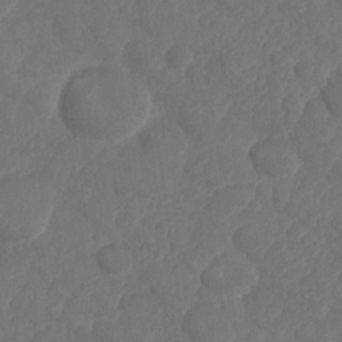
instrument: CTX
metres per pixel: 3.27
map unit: HNhu
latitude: -25.1620
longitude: 49.7478
